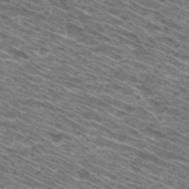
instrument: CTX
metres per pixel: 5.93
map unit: Hto
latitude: 31.0081
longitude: -46.1011
